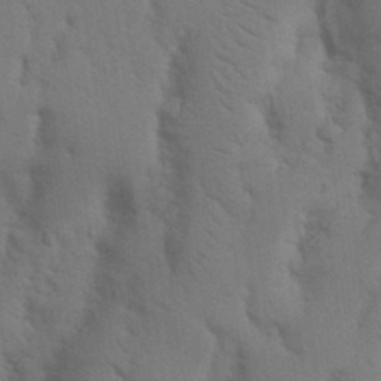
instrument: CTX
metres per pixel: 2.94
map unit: Nhu
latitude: 19.0647
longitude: -76.3845
